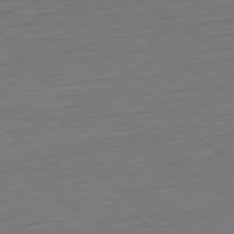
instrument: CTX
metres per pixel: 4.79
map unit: Hpe
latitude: -79.6155
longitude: 12.0850
